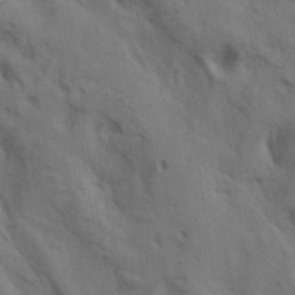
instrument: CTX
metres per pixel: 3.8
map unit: lAa
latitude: 19.3103
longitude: -138.9892
